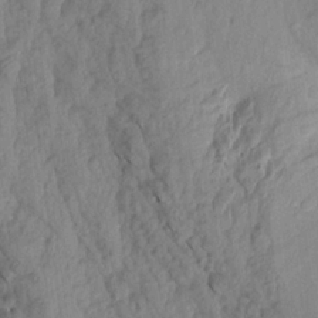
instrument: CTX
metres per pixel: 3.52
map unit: Aa
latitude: 18.8758
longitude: -146.7436
